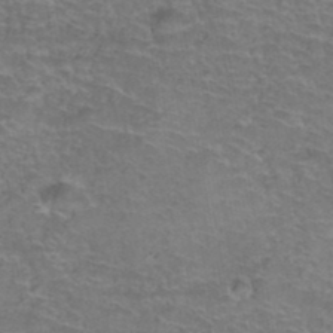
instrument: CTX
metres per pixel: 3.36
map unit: Hto
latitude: 37.6694
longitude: -42.2523
